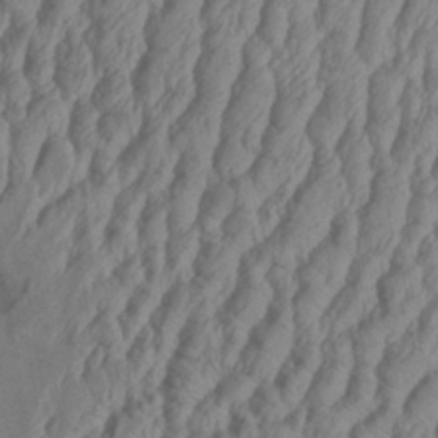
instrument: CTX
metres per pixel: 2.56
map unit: Aa
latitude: 33.5749
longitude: -136.3279
